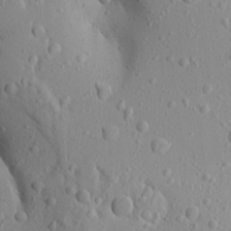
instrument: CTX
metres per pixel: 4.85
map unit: Aa
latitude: 19.1403
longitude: -148.3467
